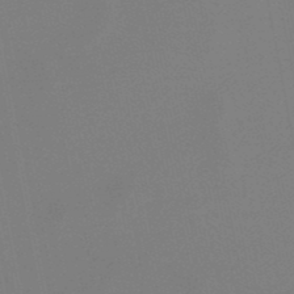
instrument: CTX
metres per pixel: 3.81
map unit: lHb
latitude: -48.9731
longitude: 71.1620
